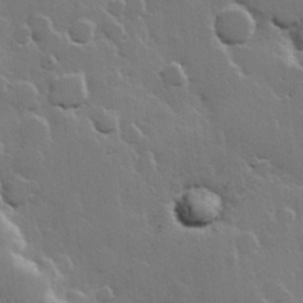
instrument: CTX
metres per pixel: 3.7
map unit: Hve
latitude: 22.7624
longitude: 149.3888
